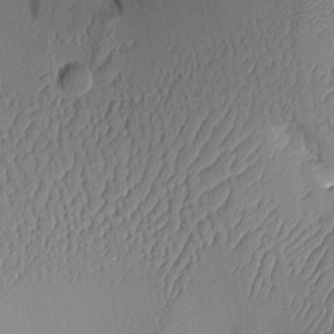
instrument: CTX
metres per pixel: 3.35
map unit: Aa
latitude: 9.8395
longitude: -127.8206
